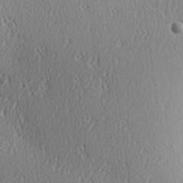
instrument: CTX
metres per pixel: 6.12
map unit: Hve
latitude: 2.4979
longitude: -124.5923
